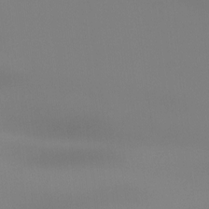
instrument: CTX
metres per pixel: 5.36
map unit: Ht
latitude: -14.8219
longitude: -51.1025
